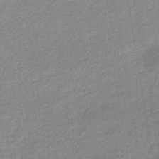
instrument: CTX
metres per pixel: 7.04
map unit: eHb
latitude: -44.0850
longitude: 86.8030
